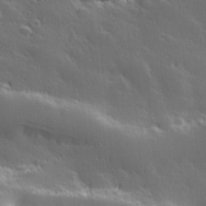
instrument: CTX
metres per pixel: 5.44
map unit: Hve
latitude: 27.7072
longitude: 144.6141
